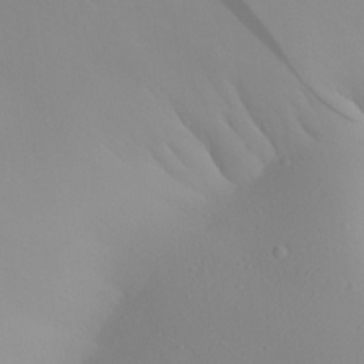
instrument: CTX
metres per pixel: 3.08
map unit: Aa
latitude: 27.3293
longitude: -146.8002
